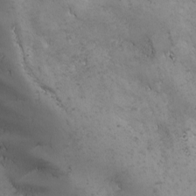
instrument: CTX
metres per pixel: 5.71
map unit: Ave
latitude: -7.1809
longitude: -121.4238
